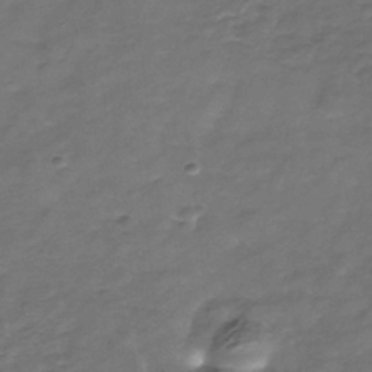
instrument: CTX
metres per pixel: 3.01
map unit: Nhe
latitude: -37.7855
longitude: -86.9136
